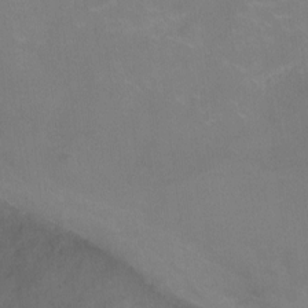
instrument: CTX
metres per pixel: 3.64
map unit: Ht
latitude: -1.8423
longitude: -20.2712
